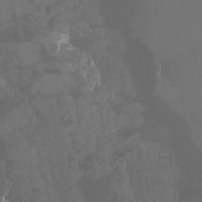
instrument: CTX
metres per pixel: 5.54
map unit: Htu
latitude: -6.9163
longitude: -48.7057
